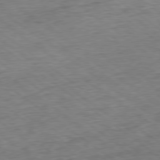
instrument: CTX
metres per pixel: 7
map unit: Ap
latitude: -79.1431
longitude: -49.6127
